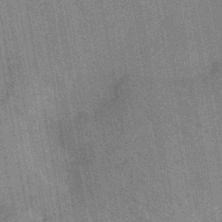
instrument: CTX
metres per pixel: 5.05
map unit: HNb
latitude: -44.7085
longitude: -37.8961
